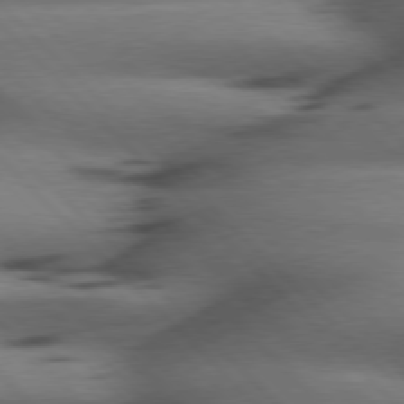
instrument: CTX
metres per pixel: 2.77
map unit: Hpe
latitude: 77.3103
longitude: -154.6868
